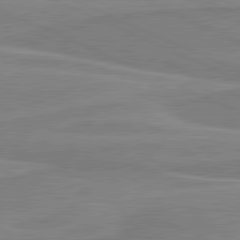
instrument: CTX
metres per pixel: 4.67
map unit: lApd
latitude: 81.2726
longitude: 168.9730
